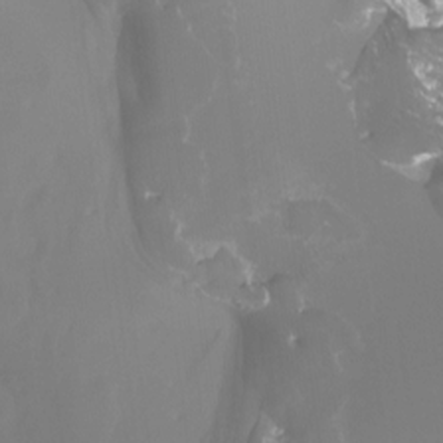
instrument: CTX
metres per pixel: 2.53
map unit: Htu
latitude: -12.9353
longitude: -47.6316
